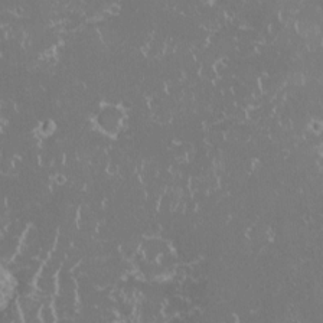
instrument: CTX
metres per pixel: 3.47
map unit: HNhu
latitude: -1.5777
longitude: 10.8030
